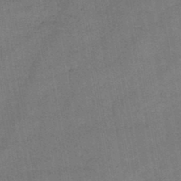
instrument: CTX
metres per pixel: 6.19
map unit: HNb
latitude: -45.4454
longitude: -37.5371
